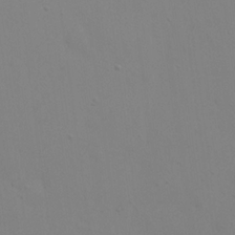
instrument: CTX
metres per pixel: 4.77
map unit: eHh
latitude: 23.3104
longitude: -65.7450
